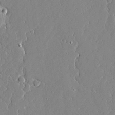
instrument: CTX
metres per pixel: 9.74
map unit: Ave
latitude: 19.1970
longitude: -127.8772
